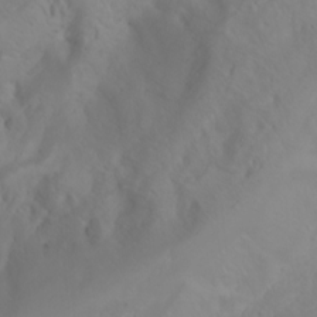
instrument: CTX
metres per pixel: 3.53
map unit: Htu
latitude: -6.1606
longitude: -68.7246
